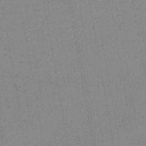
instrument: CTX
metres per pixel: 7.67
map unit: lHb
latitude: -44.3117
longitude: 63.2187
